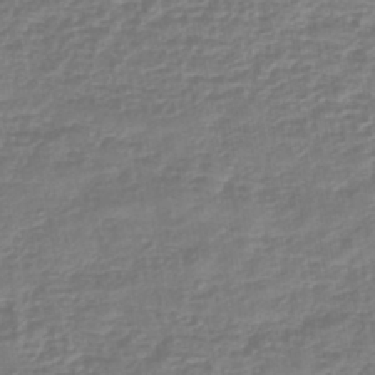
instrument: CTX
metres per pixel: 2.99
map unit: eHb
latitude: -44.0283
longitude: 81.9178
